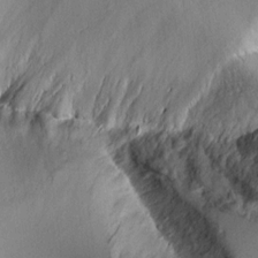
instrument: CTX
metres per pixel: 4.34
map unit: Aa
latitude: 11.7639
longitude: -127.1403
